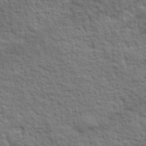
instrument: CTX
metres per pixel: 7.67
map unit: lHvf
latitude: 38.1956
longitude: -89.1781
